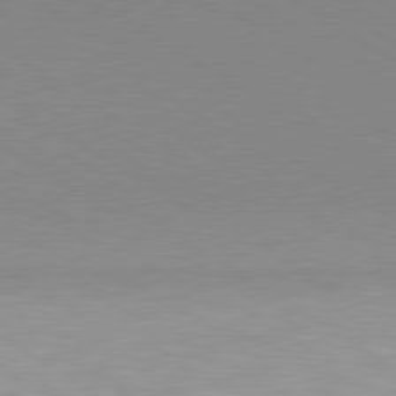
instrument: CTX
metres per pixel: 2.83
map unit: lApd
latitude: 80.1200
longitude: 156.5951
